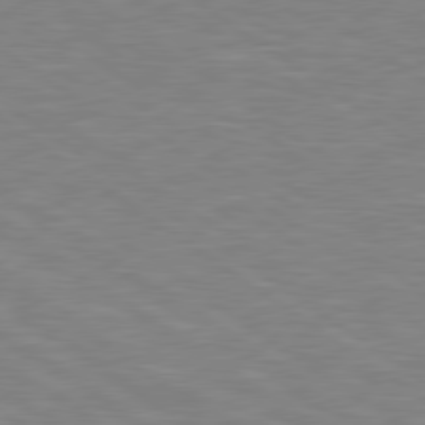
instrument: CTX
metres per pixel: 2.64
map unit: Hpe
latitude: 79.1970
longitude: -122.3278
